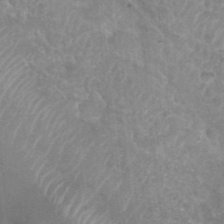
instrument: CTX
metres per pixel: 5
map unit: Nhu
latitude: 28.3467
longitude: -54.7813
